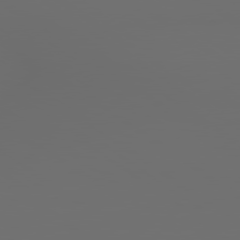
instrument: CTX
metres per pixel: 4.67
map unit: lApd
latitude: 79.8584
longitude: 164.6330
